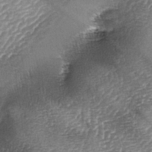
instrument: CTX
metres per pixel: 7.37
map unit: lAa
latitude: -4.6329
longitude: -128.4412
